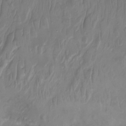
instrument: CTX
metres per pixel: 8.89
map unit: Nhu
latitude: -12.2362
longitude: -67.1403
